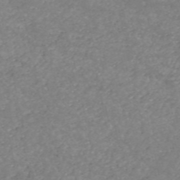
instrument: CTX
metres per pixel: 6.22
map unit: HNb
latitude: -54.2740
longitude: -37.9528
